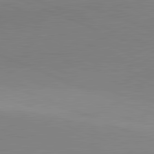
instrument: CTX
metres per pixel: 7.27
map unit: lApd
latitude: 81.9528
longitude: 137.8422
